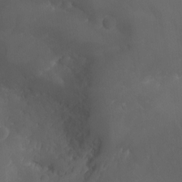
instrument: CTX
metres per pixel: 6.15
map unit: Aa
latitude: -13.4643
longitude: -67.2159
